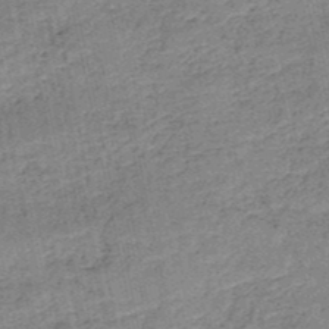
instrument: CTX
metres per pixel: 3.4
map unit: HNb
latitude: -50.3873
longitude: -49.9150
